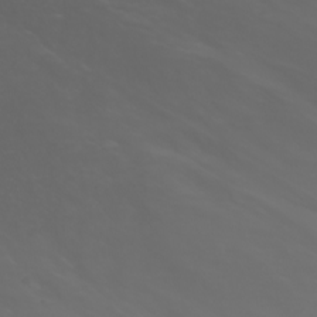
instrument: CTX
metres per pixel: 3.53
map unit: Nhu
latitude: -7.8611
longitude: -85.0459
